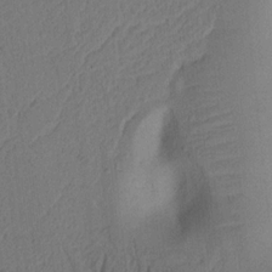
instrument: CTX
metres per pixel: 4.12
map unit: Ht
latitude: 14.5546
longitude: -74.7246
